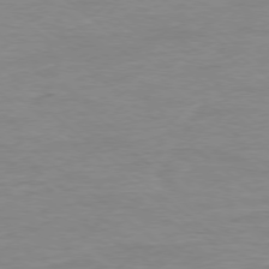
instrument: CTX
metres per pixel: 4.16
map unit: Ap
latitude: -78.4062
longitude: -89.2348
